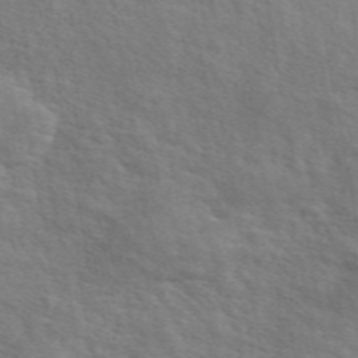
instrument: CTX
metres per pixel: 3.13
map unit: ANa
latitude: 49.1781
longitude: -74.6302
